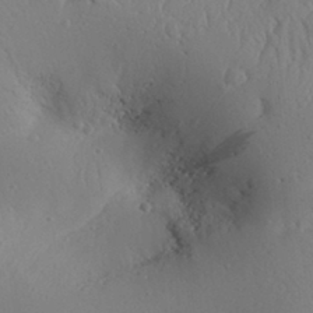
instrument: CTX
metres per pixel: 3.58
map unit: Aa
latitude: 30.8191
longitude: -140.8946
